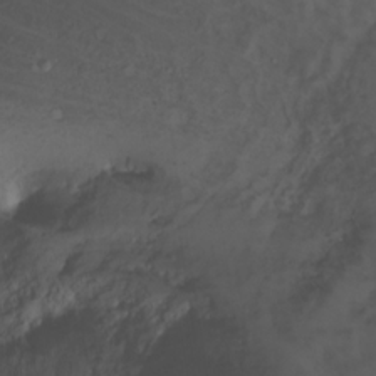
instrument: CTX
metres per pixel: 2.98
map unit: Ht
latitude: 1.0458
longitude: -36.7246
